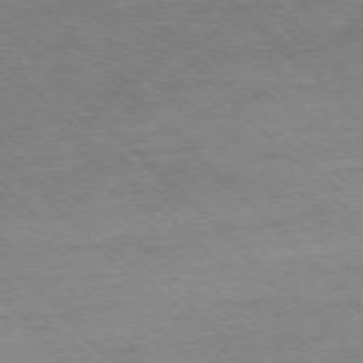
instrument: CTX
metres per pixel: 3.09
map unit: Ap
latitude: -77.3510
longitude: -94.8191
